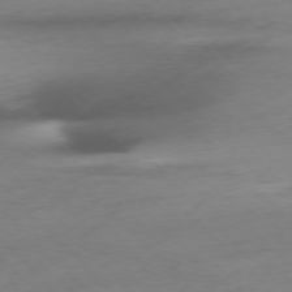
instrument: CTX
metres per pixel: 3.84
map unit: Ap
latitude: -77.1242
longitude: -63.2348
